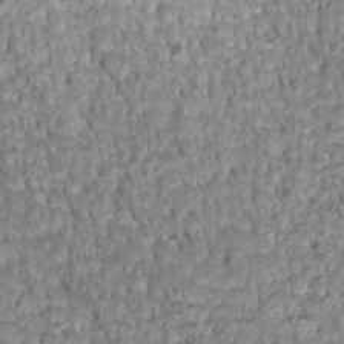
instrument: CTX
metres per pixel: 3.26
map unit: Htu
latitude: 3.0458
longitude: -21.4238
